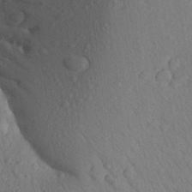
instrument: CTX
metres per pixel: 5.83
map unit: Aa
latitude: 24.2333
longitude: -148.2900
